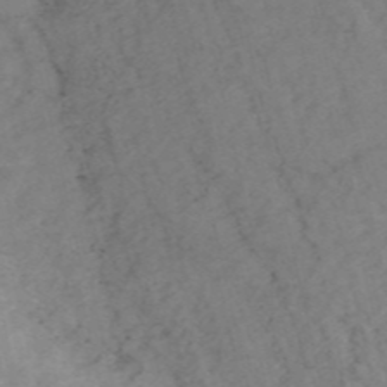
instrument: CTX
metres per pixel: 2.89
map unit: HNb
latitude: -54.9731
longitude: -45.6883
